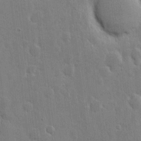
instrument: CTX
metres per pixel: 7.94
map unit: eHh
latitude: 6.1767
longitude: -70.7624
